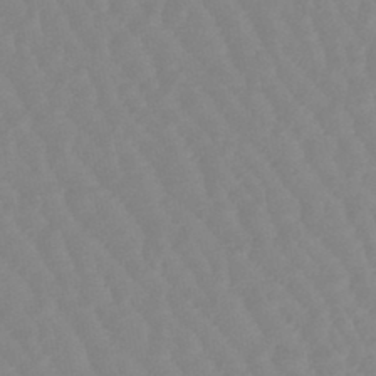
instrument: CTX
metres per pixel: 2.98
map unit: lHb
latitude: -44.3495
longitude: 73.8800
